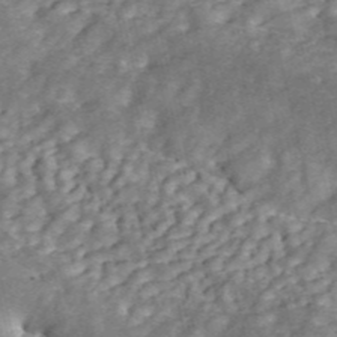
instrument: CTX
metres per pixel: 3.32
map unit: ANa
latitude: 45.6694
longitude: 25.0297
